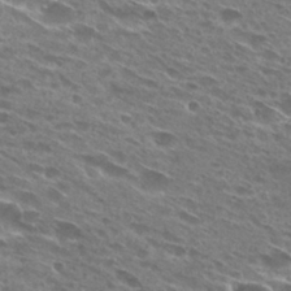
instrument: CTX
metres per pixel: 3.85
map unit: Hto
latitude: 28.4412
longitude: -43.6316
